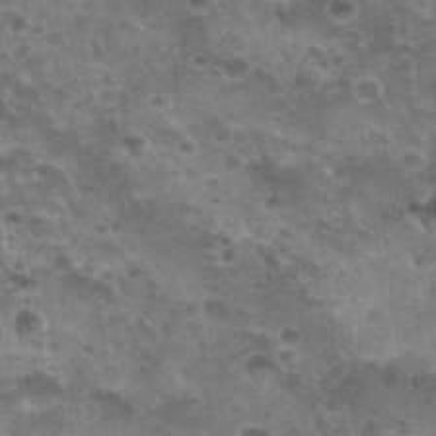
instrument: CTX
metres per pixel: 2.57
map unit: Nhu
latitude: 28.4412
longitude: -55.1025
